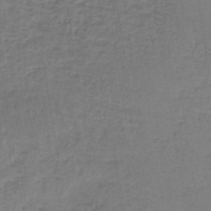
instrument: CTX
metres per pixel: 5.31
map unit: lHb
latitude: -42.0472
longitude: 59.9745
